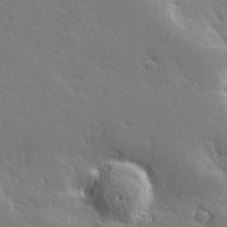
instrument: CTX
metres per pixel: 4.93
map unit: Hve
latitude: 27.1592
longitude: 143.9745
